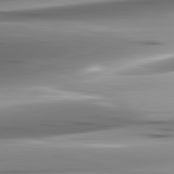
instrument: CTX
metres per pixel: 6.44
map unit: lApd
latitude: 82.6868
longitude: -140.3089
